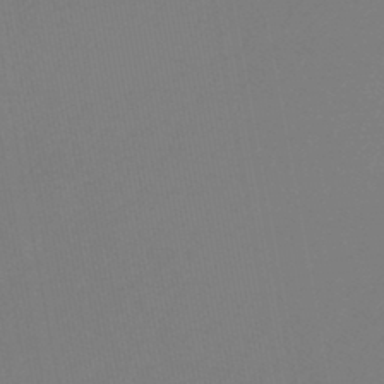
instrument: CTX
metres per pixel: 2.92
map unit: HNb
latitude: -46.8219
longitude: 56.8786
